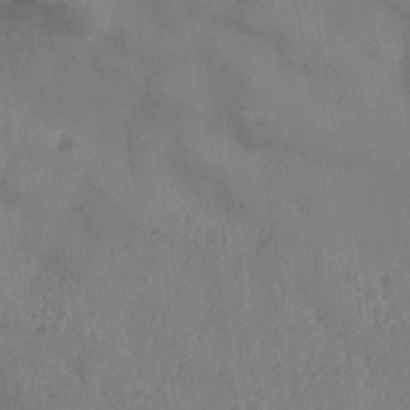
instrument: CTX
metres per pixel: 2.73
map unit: Nhe
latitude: -37.0297
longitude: 138.8408
